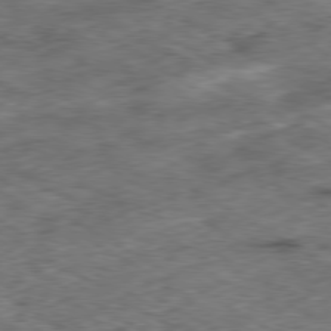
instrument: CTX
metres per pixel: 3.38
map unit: Hpe
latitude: -80.3495
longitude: 23.0487
